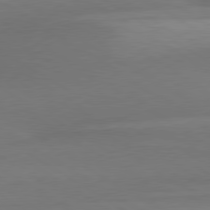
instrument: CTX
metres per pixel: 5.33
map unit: lApd
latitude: 79.6127
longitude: -88.2145
